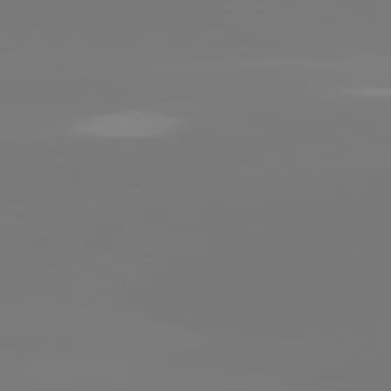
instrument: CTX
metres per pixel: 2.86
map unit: lApd
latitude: 81.4993
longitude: -149.4237
